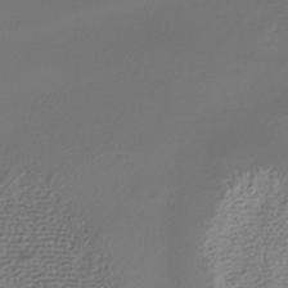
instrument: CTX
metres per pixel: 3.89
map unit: HNhu
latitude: -40.5951
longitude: 100.1227
